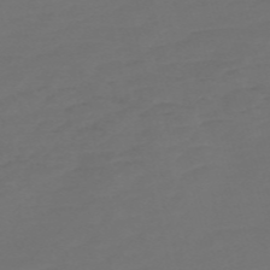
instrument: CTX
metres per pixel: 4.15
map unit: Nve
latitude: -59.0297
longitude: 56.3117
